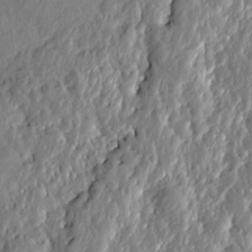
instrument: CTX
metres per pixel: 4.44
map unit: Htu
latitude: -1.4644
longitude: -179.9339
